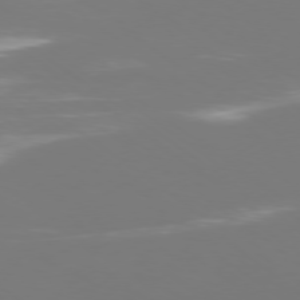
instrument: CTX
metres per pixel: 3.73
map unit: Ap
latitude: -78.6140
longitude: -93.4426
